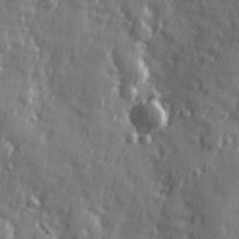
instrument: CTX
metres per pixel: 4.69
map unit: Hve
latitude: 26.2712
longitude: 146.6329
